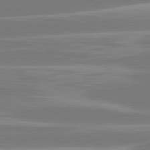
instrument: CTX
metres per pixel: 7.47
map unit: lApd
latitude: 81.1970
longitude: -130.7814
